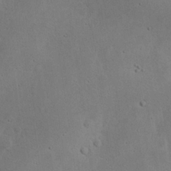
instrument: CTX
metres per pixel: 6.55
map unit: eHh
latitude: 24.1577
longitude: -72.4979
